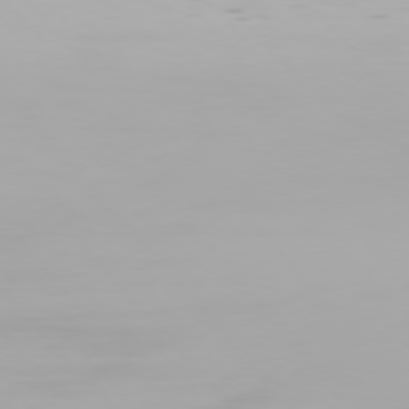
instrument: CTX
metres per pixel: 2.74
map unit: Hpe
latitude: 76.3845
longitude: -134.6112
